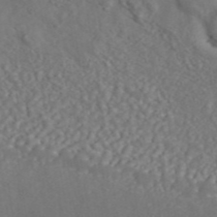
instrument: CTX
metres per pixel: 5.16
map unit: ANa
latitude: 45.3670
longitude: 21.1242
